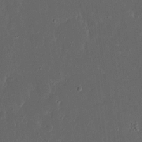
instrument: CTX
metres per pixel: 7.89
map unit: eHh
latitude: 17.1214
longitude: -73.5560
